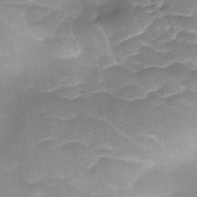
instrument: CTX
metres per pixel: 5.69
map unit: Ave
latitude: -8.9353
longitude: -122.9136
